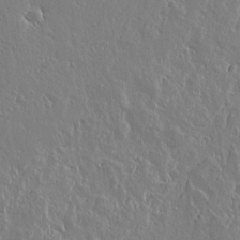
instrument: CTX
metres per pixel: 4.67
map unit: lAvf
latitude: 14.6491
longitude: -125.6882
